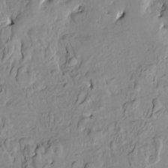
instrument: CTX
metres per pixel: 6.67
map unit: HNhu
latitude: 4.9892
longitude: 3.2375
